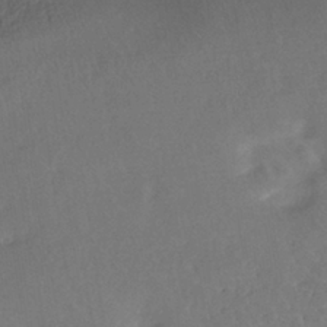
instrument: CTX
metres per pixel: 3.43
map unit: eHh
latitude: -39.6533
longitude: -28.6679
